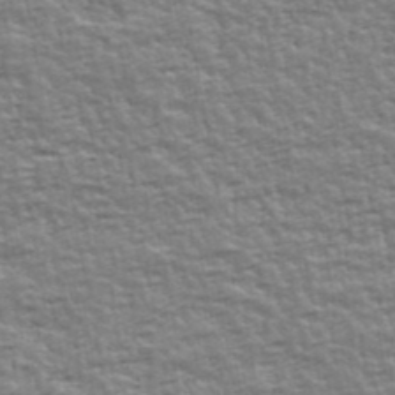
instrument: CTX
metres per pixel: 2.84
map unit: Ave
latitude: 42.7057
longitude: -112.4979
